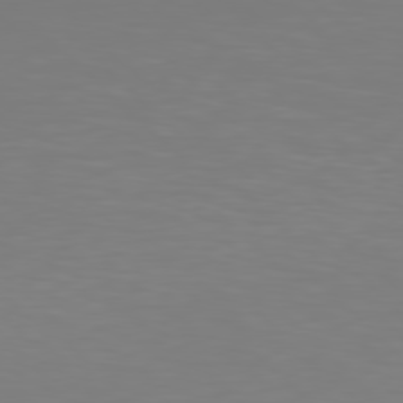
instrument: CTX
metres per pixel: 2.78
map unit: Hpe
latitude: 78.4223
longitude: -167.1970
